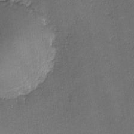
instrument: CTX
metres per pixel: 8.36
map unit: lHvf
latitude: -11.3699
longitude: -101.3482
